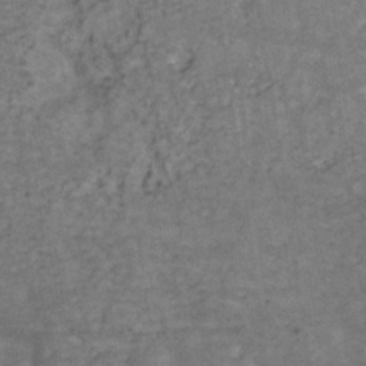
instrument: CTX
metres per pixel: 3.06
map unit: Hve
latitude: -31.6722
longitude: 93.6344
